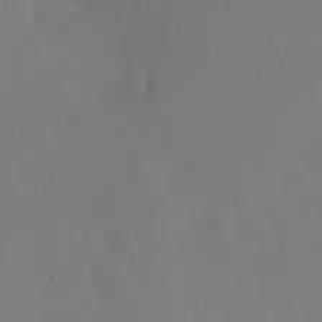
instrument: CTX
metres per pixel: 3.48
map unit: Nhu
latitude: -6.6707
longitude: -88.9703
